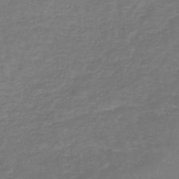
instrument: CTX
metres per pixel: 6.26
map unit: lHb
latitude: -42.4062
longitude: 71.4832
